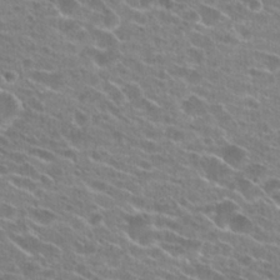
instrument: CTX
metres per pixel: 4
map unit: Hto
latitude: 24.4034
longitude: -43.1403
